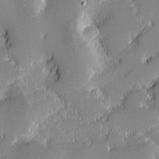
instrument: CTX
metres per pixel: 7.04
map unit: eHh
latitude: -1.7478
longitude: -85.5749
